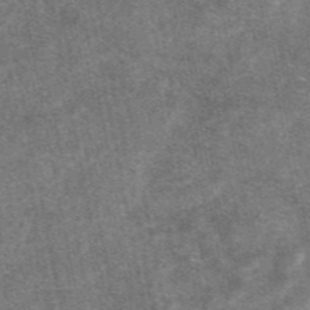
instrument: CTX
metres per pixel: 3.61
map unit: eAb
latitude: 47.2915
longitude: 121.2565
